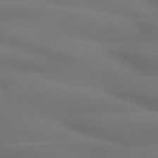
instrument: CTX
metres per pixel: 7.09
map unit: lApd
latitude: 72.8758
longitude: -48.6868
